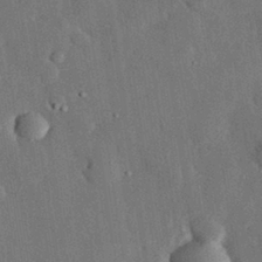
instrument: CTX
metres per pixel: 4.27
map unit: eHh
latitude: 30.0444
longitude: -80.4601
